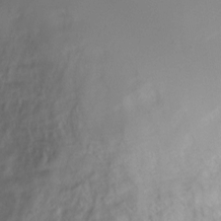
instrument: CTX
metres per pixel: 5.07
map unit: Nve
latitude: -21.1242
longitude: 106.8597
